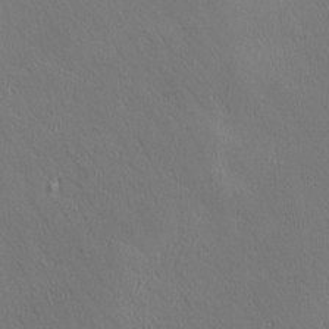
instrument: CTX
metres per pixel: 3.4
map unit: Ave
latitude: 22.8569
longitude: -136.0633
